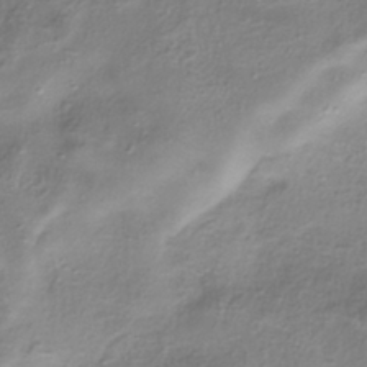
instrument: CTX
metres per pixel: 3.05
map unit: HNhu
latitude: -40.8030
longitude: 106.7275
